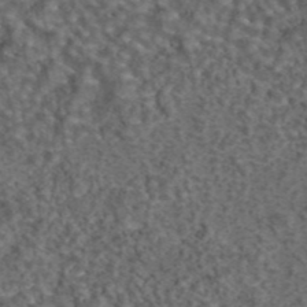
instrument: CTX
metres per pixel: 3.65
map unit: eAb
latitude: 43.9528
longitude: 107.1809
